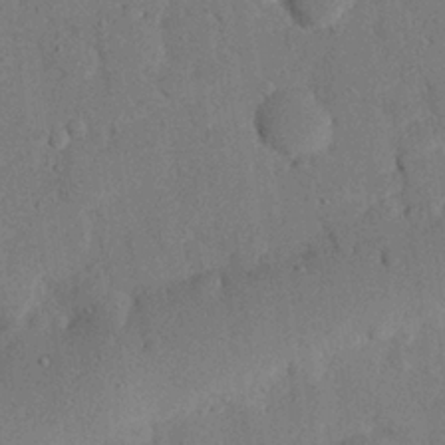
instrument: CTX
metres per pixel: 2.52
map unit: eHh
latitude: 25.9339
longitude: -80.5735
